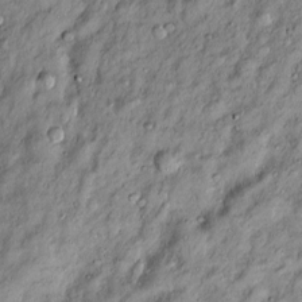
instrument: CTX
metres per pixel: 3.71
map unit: Htu
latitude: -5.0864
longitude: 159.5021
